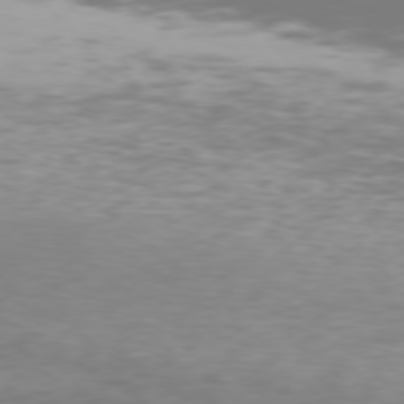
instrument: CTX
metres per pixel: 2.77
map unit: Hpe
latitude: 77.0647
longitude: -169.8395
